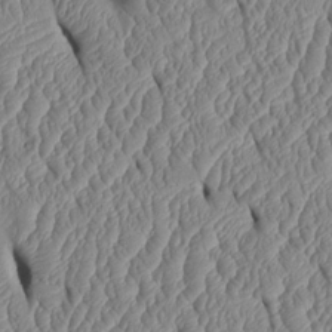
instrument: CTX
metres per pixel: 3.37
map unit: Htu
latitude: 2.1766
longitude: 149.5588
